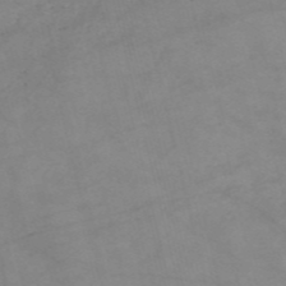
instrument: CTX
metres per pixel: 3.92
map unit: HNb
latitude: -54.3873
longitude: -49.7261
